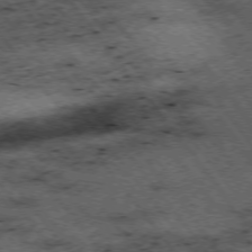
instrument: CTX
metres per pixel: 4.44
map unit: Hpe
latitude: -75.7478
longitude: -18.9891
